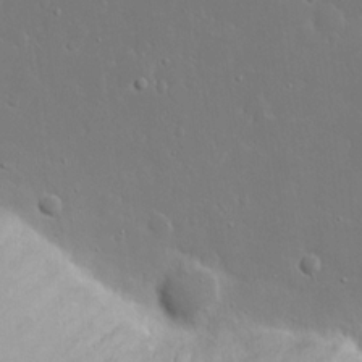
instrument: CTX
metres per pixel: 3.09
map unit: eHh
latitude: 15.6883
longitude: -71.6316
